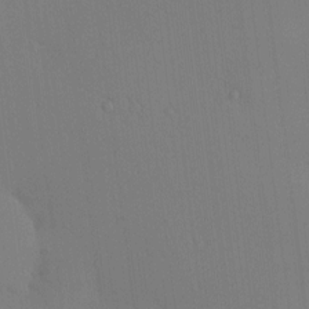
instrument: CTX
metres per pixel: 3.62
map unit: eHh
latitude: 0.1766
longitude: 17.4077
